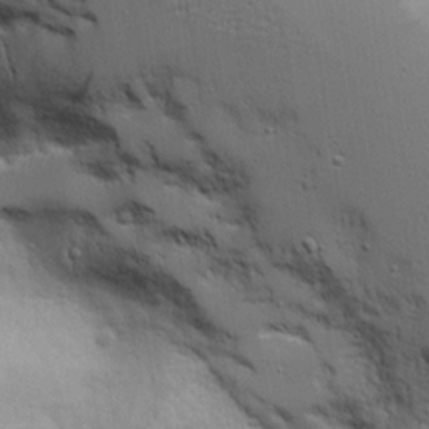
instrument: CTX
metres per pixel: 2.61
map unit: Aa
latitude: 19.0647
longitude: -125.5749
